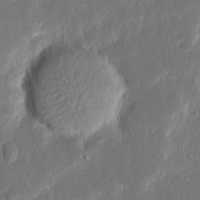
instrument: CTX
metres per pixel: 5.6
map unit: Ave
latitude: 14.7813
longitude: -139.0269
